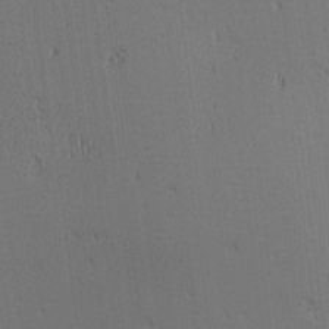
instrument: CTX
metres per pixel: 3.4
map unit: Ave
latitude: 11.8395
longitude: -107.6505
